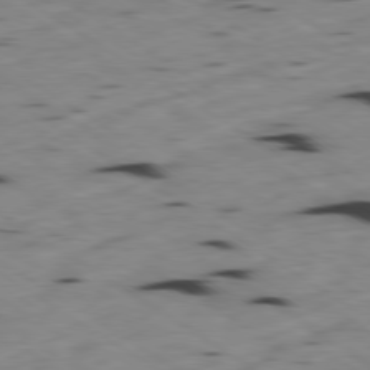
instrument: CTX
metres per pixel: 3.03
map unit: Ap
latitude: -80.0661
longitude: -101.1781
